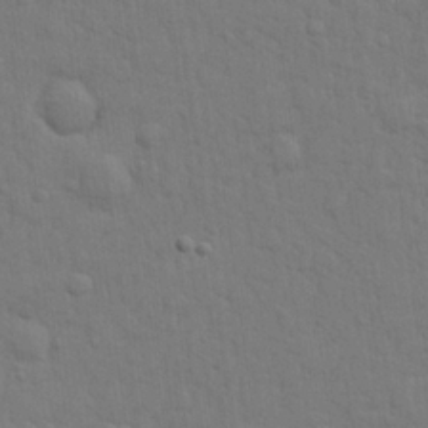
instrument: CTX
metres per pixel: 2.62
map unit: lHvf
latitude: 23.1025
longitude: 142.2172
